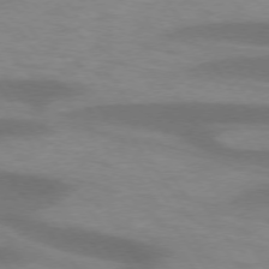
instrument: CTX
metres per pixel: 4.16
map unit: lApd
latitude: 74.1389
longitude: -54.5546
